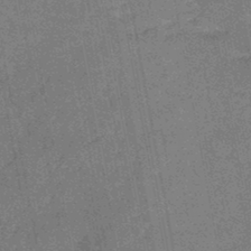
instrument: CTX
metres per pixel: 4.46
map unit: HNb
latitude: -44.9731
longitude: -36.6113
